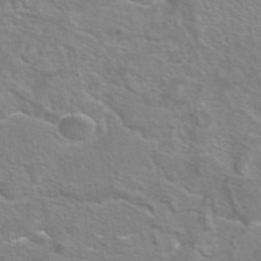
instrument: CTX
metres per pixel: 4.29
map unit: eAb
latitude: 44.9702
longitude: 106.5196
